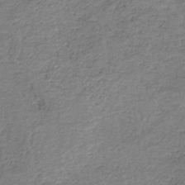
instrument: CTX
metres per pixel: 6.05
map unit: HNb
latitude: -36.6329
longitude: 51.4643
